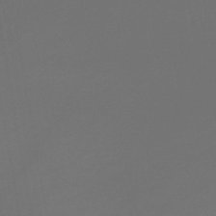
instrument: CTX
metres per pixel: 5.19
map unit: lHb
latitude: -43.8422
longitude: 64.2362
